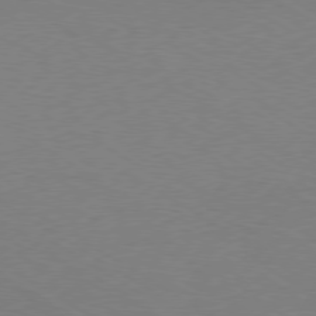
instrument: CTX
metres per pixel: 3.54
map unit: Ap
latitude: -79.6721
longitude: -54.1011
